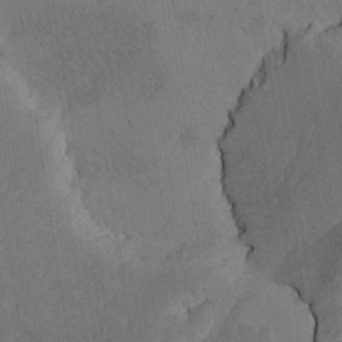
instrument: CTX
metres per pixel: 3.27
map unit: Htu
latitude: -4.7652
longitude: -177.3481
